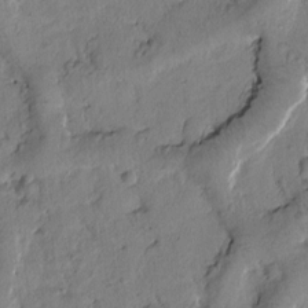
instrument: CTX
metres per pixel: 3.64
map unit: Htu
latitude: -0.4818
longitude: 174.8974
